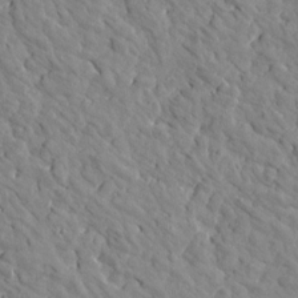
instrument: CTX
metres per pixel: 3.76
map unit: Htu
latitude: 1.8394
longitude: 178.9541
